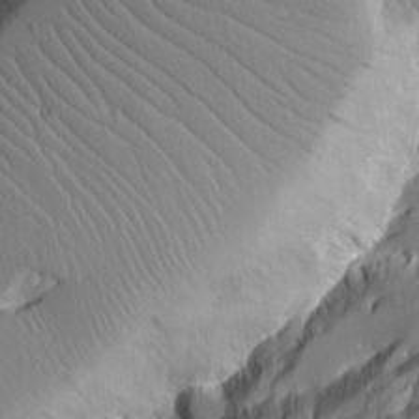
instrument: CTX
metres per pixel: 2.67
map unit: Aa
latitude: 12.6113
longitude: -126.0633
